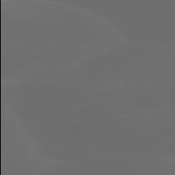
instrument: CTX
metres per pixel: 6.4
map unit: lApd
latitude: 80.2145
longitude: -117.9906
